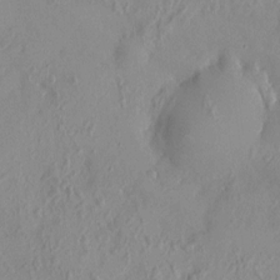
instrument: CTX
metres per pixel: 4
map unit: HNhu
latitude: 6.4601
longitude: -2.4412
